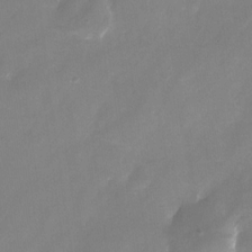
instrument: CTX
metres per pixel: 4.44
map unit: Nhu
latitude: -24.7274
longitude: -70.8947
